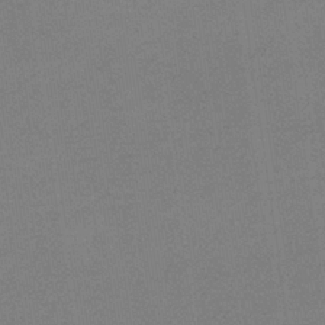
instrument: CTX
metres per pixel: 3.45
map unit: eHb
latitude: -33.1431
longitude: 68.0283
